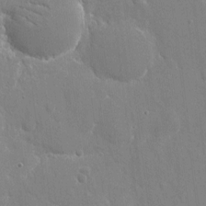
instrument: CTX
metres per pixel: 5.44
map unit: eHh
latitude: 10.0444
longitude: -70.3467
